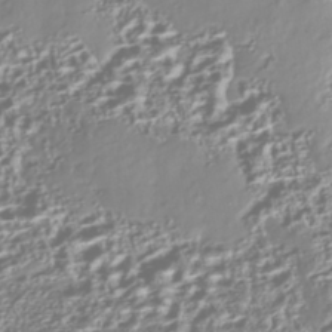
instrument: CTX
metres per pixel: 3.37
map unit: Nhe
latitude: -45.1809
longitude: 151.5777
